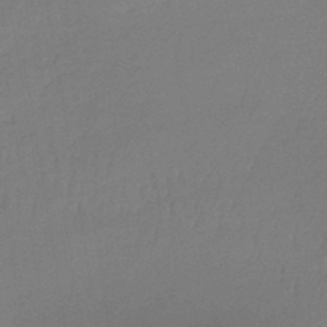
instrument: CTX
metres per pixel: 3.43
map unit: lHb
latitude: -43.1620
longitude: 60.0094
